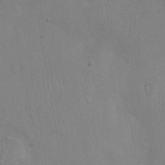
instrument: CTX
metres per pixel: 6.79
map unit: Nhu
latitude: 0.0444
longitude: -15.9906
